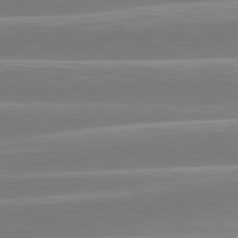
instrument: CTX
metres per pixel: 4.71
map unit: lApd
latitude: 81.0458
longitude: -130.1956
